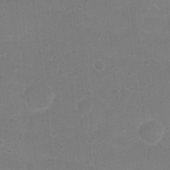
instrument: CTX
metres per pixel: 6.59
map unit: Nhu
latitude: 4.1578
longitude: -26.8380
